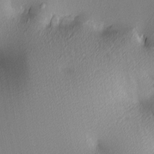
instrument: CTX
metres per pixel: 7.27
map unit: lAa
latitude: 3.1214
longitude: -116.4412
